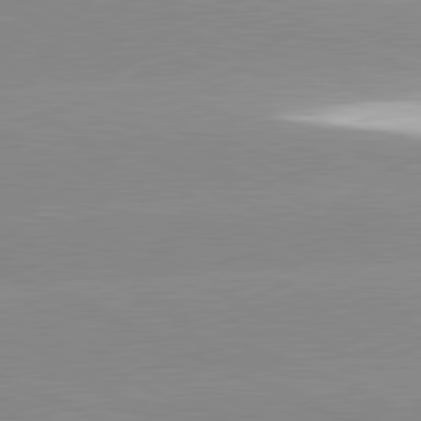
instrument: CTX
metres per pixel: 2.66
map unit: lApd
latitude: 81.4993
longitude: -151.9528
